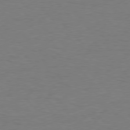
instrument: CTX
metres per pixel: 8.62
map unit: lApd
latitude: 77.4237
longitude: -58.8947
